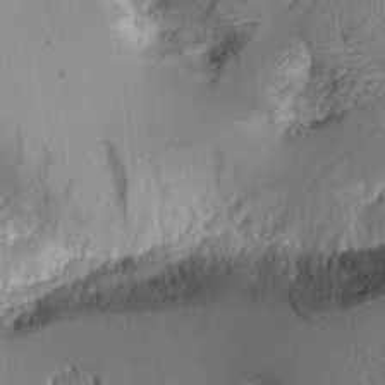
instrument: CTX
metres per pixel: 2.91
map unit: Aa
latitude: 11.7261
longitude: -126.9703
